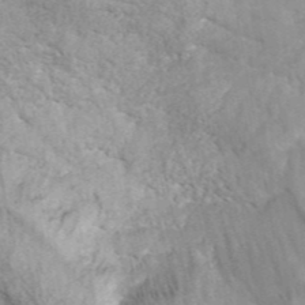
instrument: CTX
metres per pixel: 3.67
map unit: ANa
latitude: 45.1403
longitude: 37.8233
